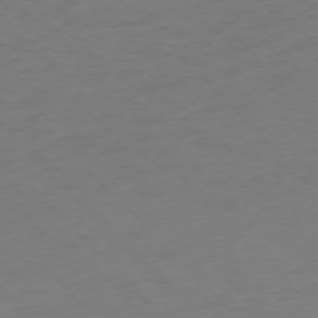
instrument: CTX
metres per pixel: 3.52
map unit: Ap
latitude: -76.6141
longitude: -65.1592
